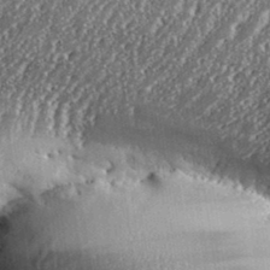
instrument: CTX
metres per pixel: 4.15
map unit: eHh
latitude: 35.4048
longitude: -132.1389
